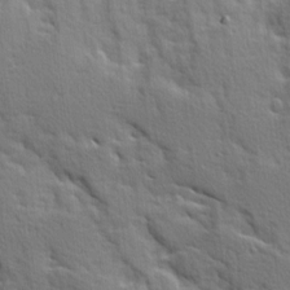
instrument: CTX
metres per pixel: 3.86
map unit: Ave
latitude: 10.1389
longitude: -102.4790
